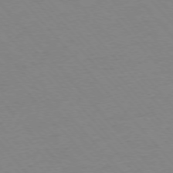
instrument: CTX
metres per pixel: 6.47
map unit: Ap
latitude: -76.4062
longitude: -86.6679
